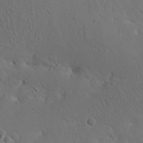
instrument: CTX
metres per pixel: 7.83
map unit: Nhu
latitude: 22.5357
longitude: -72.1200
